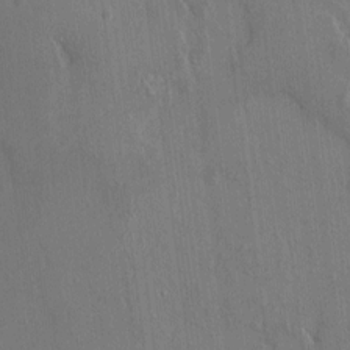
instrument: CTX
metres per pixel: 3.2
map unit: HNhu
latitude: 4.2522
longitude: 6.6140
